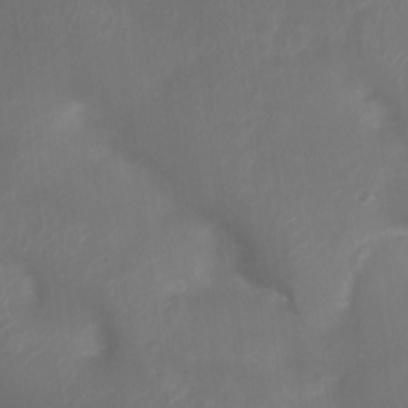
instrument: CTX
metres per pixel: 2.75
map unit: Nhu
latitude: 4.3845
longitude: -17.0270
